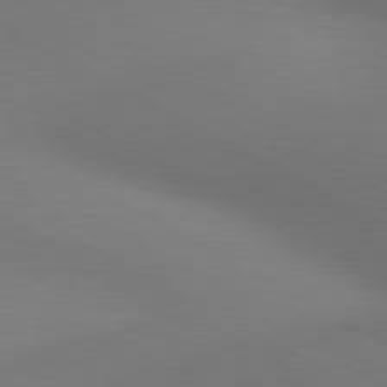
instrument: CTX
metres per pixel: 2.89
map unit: lApd
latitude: 80.6490
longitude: 129.7100
